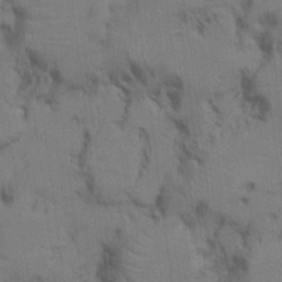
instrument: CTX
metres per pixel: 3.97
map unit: Hto
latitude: 14.8569
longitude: -30.6680
